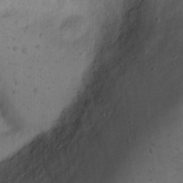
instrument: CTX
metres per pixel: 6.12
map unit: Nhu
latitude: 22.4790
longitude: -70.5923
